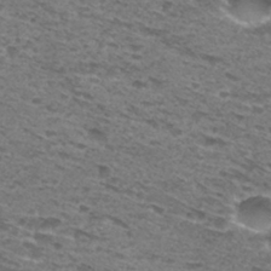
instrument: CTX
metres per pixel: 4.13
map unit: Hto
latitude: 30.5924
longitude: -47.9717
